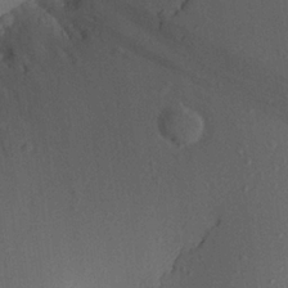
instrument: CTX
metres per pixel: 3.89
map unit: Aa
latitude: 22.3656
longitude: -139.3293
